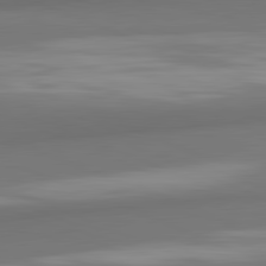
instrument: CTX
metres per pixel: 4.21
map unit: lApd
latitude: 82.0444
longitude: 171.2187
